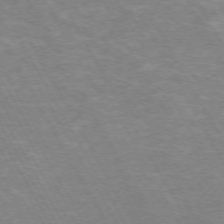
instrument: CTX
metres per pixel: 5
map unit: Hpe
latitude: -72.4629
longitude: 10.0094
